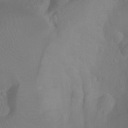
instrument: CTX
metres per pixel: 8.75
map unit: Ht
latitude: -3.3131
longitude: -25.2159
